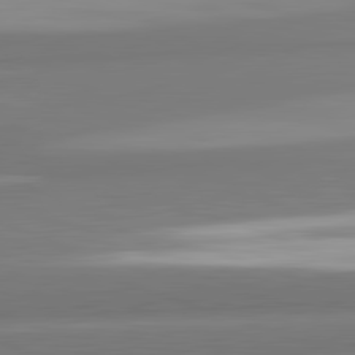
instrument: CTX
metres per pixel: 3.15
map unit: lApd
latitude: 82.4601
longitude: 172.2739
